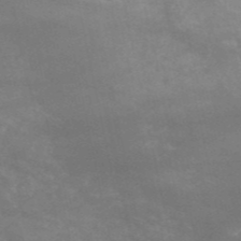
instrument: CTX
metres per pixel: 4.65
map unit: HNb
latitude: -52.6518
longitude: -41.7260
